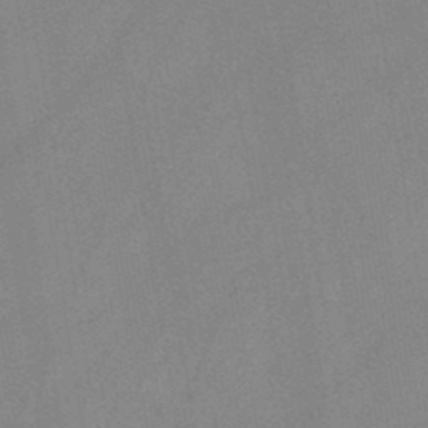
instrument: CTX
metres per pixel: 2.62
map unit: HNb
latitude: -45.4077
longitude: -38.3656
